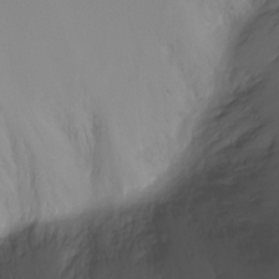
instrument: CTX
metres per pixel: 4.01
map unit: Ht
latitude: -6.7463
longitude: -34.1577
